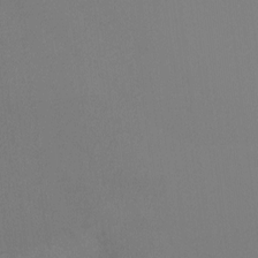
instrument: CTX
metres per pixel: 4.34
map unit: Ht
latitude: -10.0850
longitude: -35.0080
